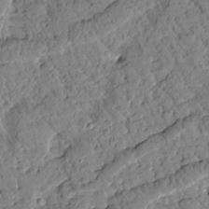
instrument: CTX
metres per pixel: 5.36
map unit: Htu
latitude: 0.6112
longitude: 176.8597
